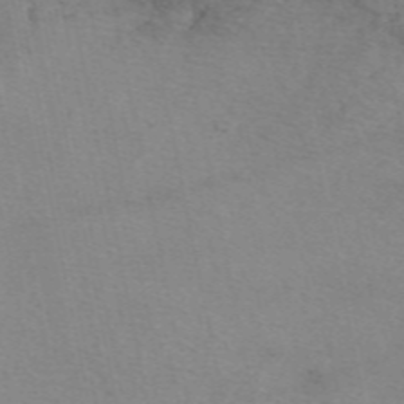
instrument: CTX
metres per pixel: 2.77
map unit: eAb
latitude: 50.0255
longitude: 106.8408
